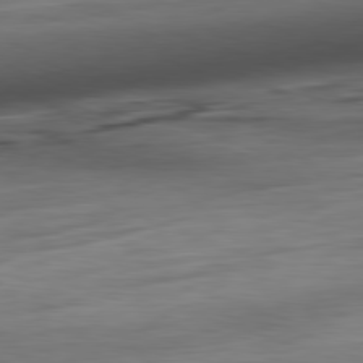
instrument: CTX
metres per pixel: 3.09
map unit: Ap
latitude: -81.3699
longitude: -89.6505
